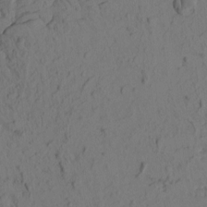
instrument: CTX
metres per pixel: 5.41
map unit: eHh
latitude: -1.1809
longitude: 17.2565
